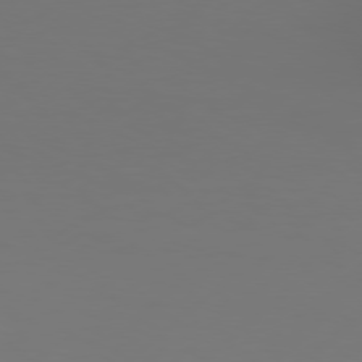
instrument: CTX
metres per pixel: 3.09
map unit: Hpe
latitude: 76.5545
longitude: -130.6491
